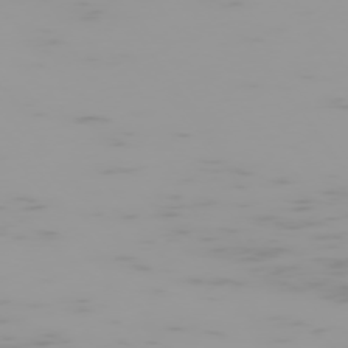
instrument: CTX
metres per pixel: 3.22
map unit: Hpe
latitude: -74.8786
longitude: 7.4454
